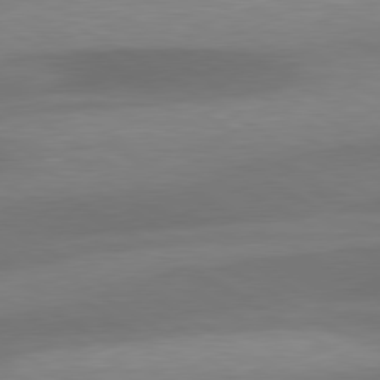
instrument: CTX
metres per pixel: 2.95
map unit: lApd
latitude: 79.6883
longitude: -88.5735
